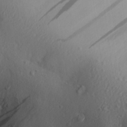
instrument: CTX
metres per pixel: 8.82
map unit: Aa
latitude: 25.7260
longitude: -136.8947
